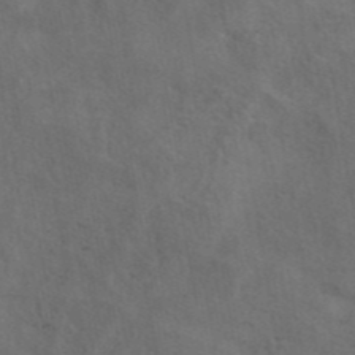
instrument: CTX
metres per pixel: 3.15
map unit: ANa
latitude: 42.8947
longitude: 17.3510
